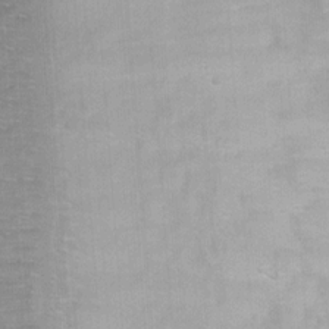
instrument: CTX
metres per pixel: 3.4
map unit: Ht
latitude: 2.5734
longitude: -34.7624
